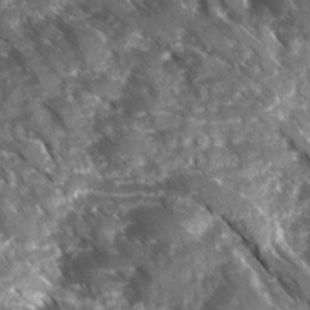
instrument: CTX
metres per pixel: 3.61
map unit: Ave
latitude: 16.8758
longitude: -131.4427
